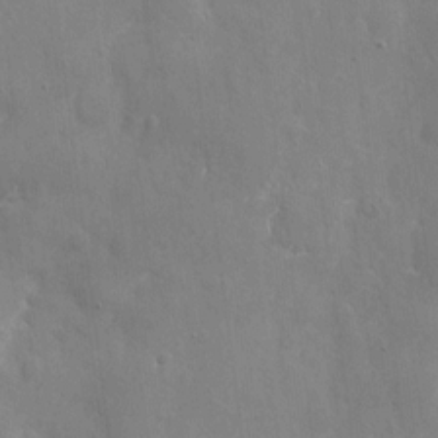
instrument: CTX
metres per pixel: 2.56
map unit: eHh
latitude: 9.7639
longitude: -70.4223
